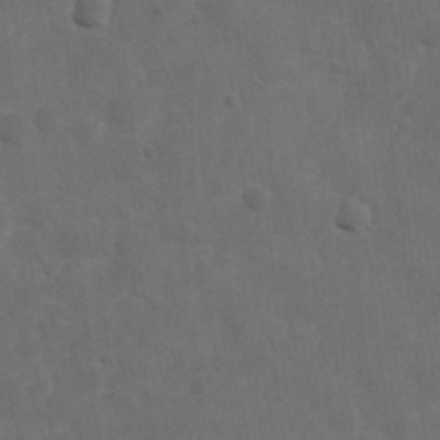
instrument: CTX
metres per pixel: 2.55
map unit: Nhu
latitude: 7.0647
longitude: -24.2522
